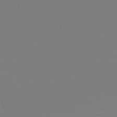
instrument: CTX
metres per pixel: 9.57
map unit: lHb
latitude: -46.3306
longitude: 72.4818
